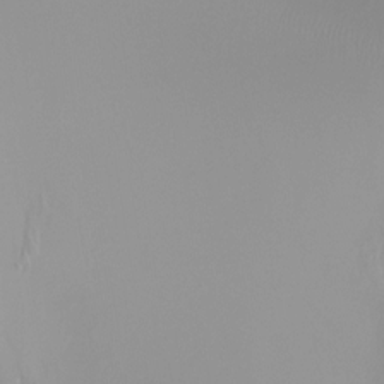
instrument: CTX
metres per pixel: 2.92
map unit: Ht
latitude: -6.7463
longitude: -29.9528
